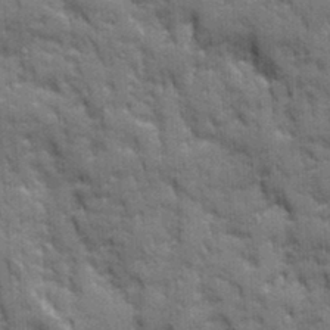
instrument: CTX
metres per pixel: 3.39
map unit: Ave
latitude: 20.0822
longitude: -133.3482
